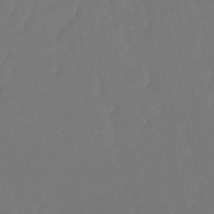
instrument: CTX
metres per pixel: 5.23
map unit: eHb
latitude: -50.6140
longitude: 77.6533
